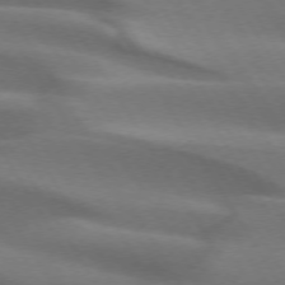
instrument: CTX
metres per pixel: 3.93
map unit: lApd
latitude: 72.9514
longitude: -51.9528
